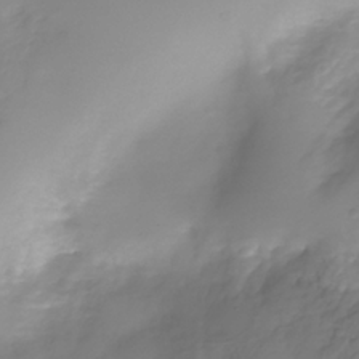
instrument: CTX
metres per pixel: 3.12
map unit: Nhe
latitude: -37.2565
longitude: -112.2144
